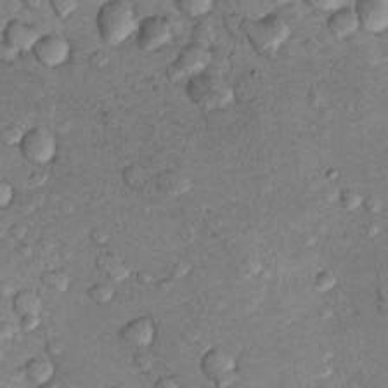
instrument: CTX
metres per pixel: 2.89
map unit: Nhu
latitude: 8.6869
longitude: -25.2537
